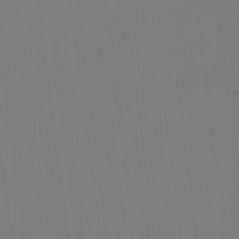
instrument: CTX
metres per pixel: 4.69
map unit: HNhu
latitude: -1.2943
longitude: -5.4048
